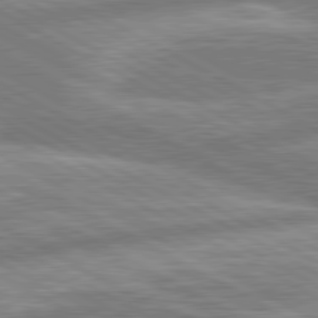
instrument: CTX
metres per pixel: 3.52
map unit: lApd
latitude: 80.4790
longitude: -166.7624
